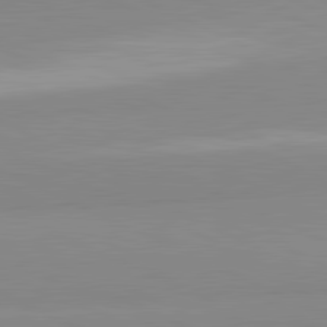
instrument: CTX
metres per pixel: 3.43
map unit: lApd
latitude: 81.9150
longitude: 179.4643
